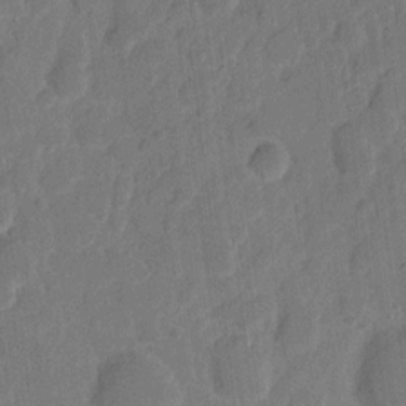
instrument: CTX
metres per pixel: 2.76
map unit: eHh
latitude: 8.3467
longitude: -65.5938
